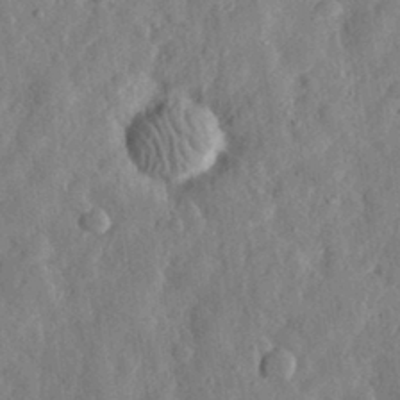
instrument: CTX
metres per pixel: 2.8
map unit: eHh
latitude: 30.5168
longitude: -75.2915
